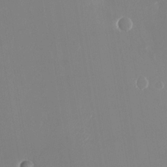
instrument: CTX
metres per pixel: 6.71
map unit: Nhu
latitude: -24.3117
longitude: -73.0081
